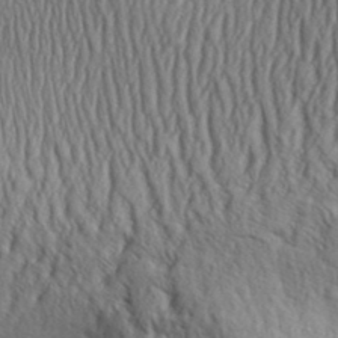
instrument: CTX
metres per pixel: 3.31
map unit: Aa
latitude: 29.9528
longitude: -138.9136
